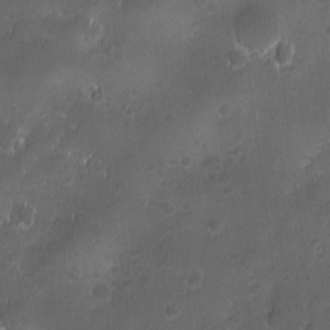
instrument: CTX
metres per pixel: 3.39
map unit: Ave
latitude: -10.7652
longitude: -121.4994
